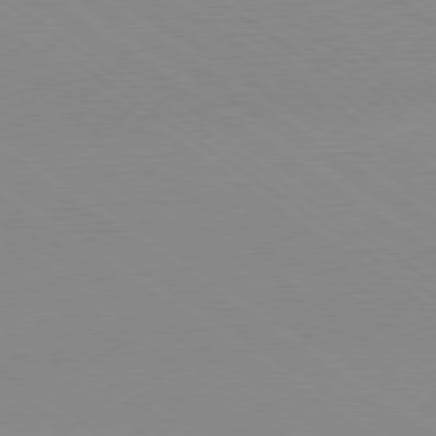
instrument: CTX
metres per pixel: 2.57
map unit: Ap
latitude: -79.3131
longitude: -55.1592
